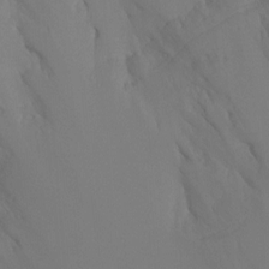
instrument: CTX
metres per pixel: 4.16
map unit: Ht
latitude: -8.7085
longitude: -33.0647
